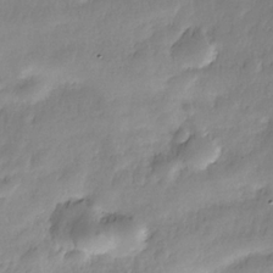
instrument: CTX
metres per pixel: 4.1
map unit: Nhe
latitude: -36.5573
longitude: -178.2523
